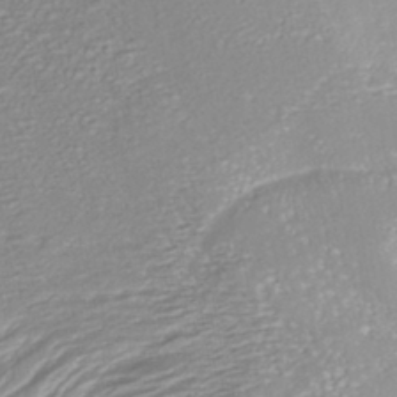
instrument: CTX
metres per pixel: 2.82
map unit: ANa
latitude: -41.2376
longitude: 104.8030
